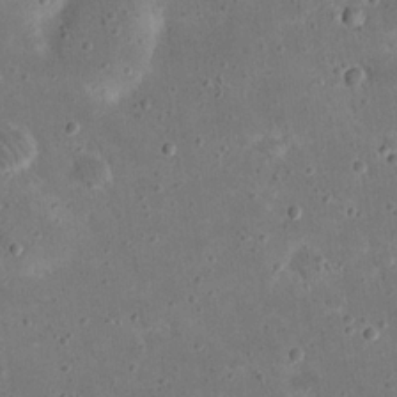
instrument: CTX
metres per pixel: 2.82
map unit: eHh
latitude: 21.2726
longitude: -65.8772
